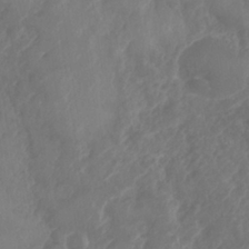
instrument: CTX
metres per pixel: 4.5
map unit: Nhe
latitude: -36.0094
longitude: -177.9717
